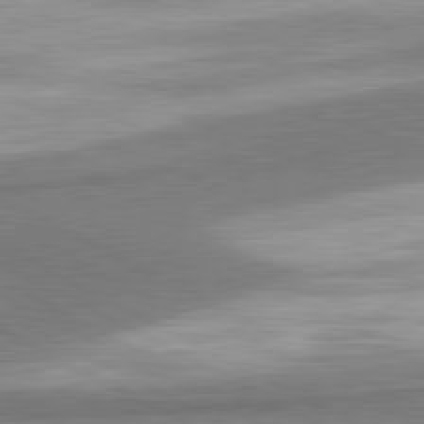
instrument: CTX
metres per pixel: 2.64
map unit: lApd
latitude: 81.1403
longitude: 168.1416
